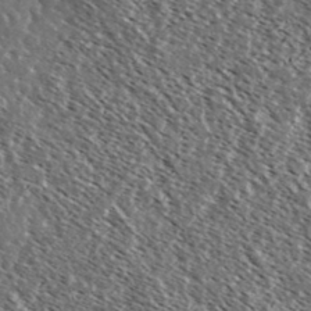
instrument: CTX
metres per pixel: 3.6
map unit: Ave
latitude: 37.6505
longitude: -109.0080
